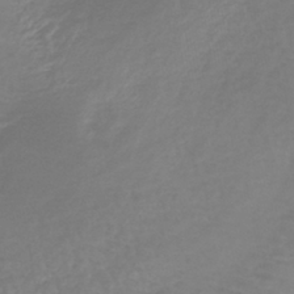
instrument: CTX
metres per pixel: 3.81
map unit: lHb
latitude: -41.4832
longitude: 64.9542
